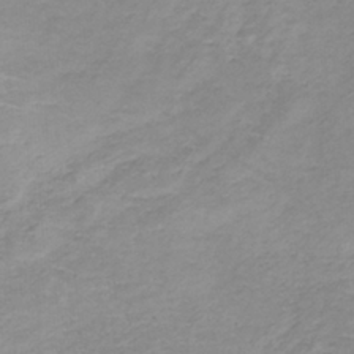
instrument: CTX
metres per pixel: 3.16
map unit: lHb
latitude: -36.4629
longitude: 72.7841
